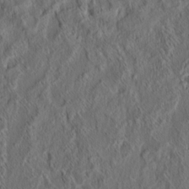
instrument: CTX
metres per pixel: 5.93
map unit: eHh
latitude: 6.4601
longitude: -76.4790
